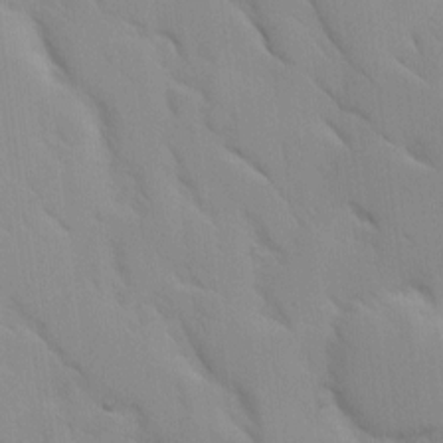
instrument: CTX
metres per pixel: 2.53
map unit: Ave
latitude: 8.8380
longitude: -103.5938
